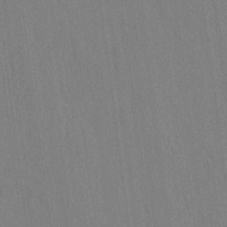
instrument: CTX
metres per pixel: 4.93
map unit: HNhu
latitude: -28.8975
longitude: 66.8597
